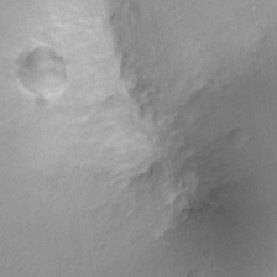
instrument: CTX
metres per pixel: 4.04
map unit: Ht
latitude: -1.5777
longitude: -16.6868
